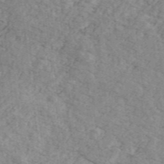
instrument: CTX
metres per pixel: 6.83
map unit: Ave
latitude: 41.3670
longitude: -110.5168
